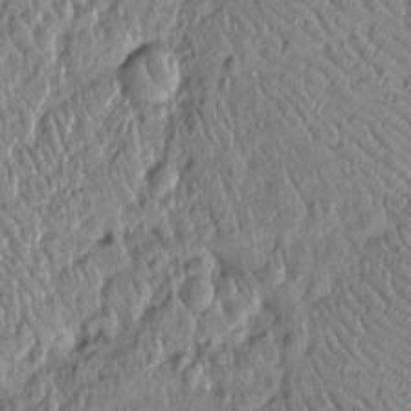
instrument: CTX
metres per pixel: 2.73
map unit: Htu
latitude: -6.1417
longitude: 156.3873
